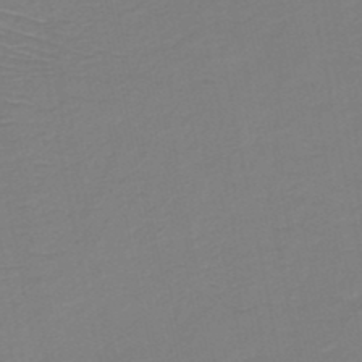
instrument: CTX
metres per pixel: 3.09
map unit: HNb
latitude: -49.6533
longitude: -46.9703
